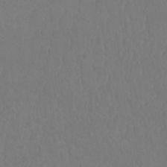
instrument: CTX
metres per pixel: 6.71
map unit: Htu
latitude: -9.1809
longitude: -76.3467
